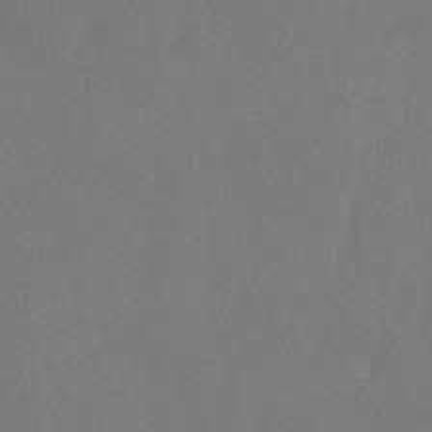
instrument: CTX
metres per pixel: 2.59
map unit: Ht
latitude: -8.5196
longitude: -33.6505
